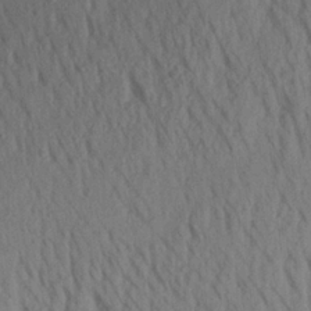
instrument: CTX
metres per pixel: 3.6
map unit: Aa
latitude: 19.8772
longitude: -147.6127
